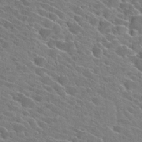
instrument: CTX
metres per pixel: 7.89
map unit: Hto
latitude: 26.8947
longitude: -42.6680
